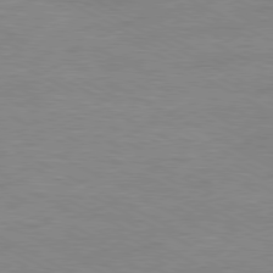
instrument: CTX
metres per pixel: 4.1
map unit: Ap
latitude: -80.8030
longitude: -86.1578
